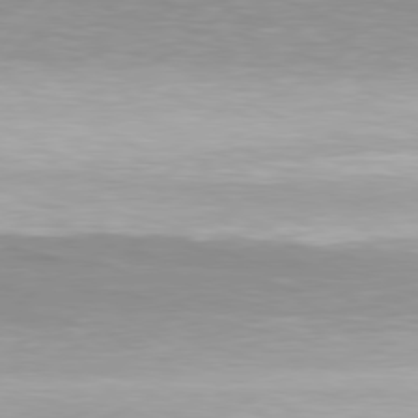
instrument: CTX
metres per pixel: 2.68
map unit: Hpe
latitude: 78.0444
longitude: -131.4805
